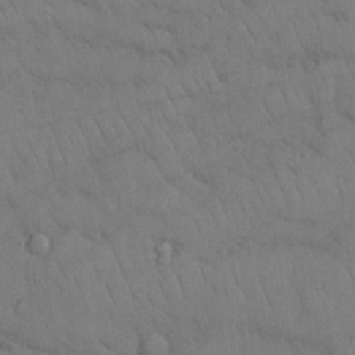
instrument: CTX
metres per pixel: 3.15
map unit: Nhu
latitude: 26.8569
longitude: -69.3482
